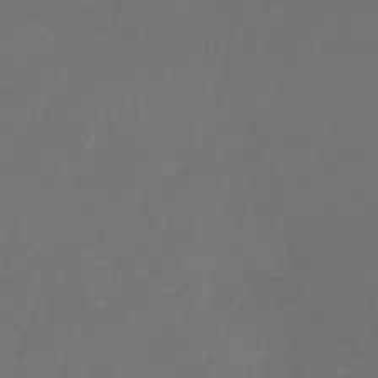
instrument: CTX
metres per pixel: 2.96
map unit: eHb
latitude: -39.3132
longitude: 76.6707
